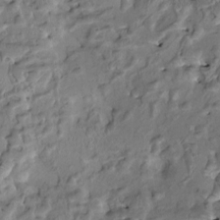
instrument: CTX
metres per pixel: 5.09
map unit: HNhu
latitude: 4.8569
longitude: 9.2943
